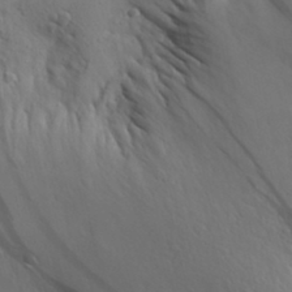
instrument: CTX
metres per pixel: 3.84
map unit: Aa
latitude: 30.9325
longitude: -143.6883
